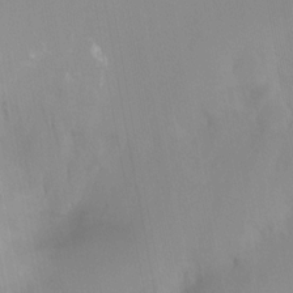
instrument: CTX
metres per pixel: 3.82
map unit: Ht
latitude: -12.1228
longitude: -48.6113
